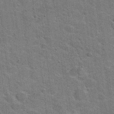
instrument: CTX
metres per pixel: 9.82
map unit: Hto
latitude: 20.9136
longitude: -49.2537
